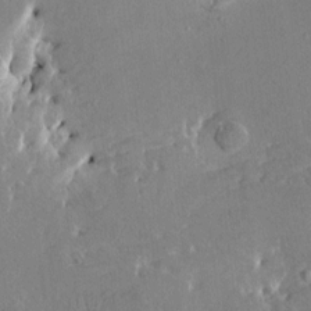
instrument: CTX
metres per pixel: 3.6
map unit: HNhu
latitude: 4.8191
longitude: 3.6343
